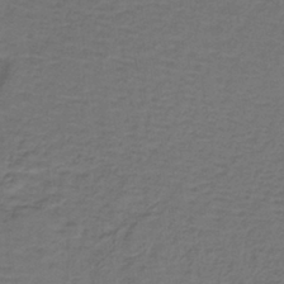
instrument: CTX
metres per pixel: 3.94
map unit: lHb
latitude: -39.1242
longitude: 58.0660
